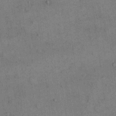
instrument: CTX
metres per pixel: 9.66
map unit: eHh
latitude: 15.4805
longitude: -68.1578
